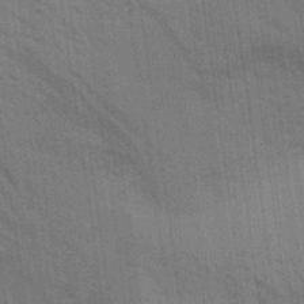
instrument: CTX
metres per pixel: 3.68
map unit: Aa
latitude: 30.8380
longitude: -139.5371
